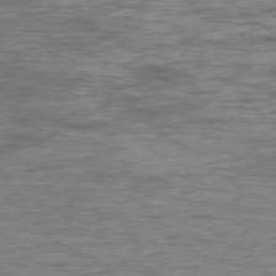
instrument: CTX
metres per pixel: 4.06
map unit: Ap
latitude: -77.5777
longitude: -64.1578
